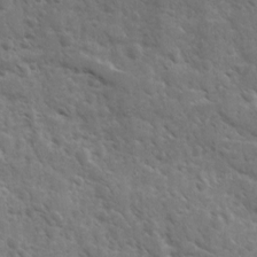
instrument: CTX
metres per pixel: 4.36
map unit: Ave
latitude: 10.7435
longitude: -103.3481
